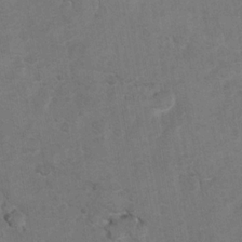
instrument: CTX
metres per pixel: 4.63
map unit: Hto
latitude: 8.8191
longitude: -35.6882
